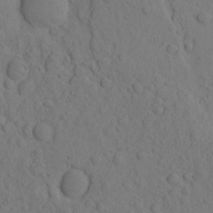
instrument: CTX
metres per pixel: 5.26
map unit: eHh
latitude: -1.6344
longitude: 18.1795
